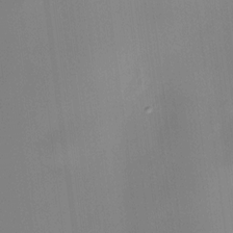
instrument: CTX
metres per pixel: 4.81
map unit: HNhu
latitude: 11.1214
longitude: 9.5021
